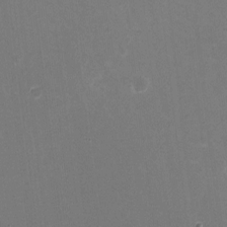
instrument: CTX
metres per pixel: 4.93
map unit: HNhu
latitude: -1.7667
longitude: -5.6127
